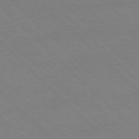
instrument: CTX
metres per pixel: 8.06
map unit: Ap
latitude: -77.6722
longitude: -85.5560
